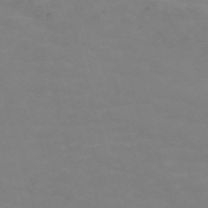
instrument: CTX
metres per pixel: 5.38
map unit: Nve
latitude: -59.5021
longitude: 60.4062
